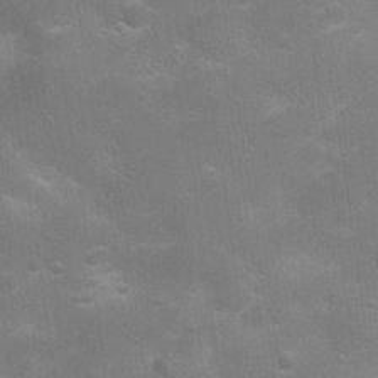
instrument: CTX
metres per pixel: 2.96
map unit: Nhu
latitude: 8.8569
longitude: -21.9528
